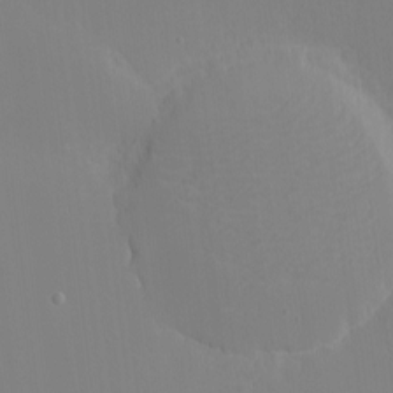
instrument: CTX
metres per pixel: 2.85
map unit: eHh
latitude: -4.2172
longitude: -83.2914
